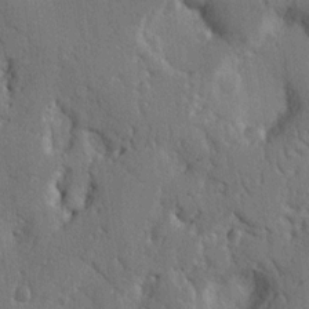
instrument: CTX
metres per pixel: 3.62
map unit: Nhu
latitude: 14.3090
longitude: -79.0270
